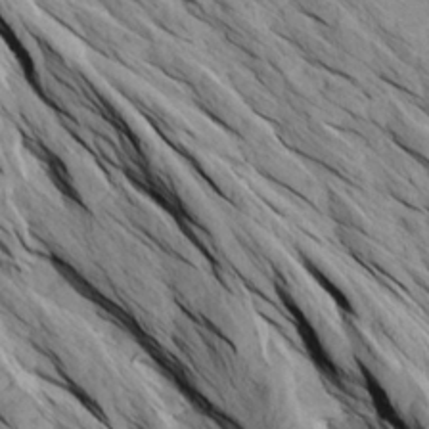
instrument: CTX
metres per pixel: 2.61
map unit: Aa
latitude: 27.4615
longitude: -133.4804
